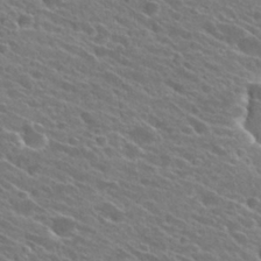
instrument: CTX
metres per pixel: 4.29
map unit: Hto
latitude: 25.5371
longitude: -41.4804
